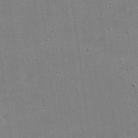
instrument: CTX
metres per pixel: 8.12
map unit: eHh
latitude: 21.2348
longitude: -68.3467
